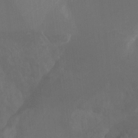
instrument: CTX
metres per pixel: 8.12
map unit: Hto
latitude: -10.3684
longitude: -40.6112
